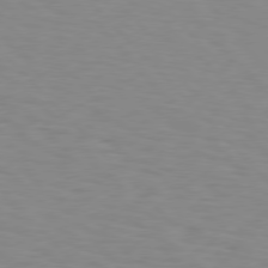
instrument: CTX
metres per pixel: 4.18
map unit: Hpe
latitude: 76.8191
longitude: -160.1200
